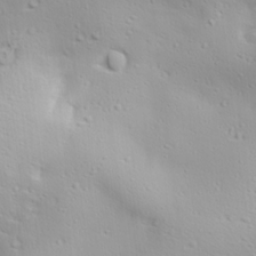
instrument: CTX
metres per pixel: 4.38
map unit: Ave
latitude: 18.8758
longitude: -137.9150
